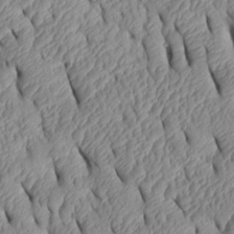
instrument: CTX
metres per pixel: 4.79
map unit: Htu
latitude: 1.6882
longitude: 149.4833
